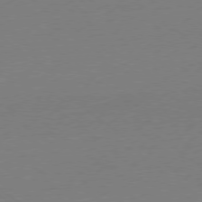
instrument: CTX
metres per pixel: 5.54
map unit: Ap
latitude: -78.7652
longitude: -97.9528
